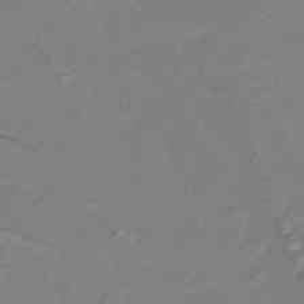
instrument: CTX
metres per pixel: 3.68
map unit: lHb
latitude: -41.7855
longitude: 52.1227
